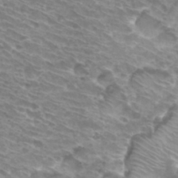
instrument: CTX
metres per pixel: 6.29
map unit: Hto
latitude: 32.0444
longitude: -42.7246
